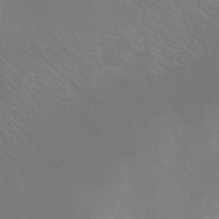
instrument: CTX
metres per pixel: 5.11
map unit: Nhe
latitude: -2.0661
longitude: -59.0459
